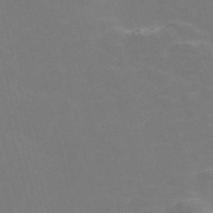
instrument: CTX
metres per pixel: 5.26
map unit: Nve
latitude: -57.0297
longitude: 52.0661
